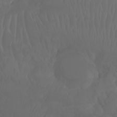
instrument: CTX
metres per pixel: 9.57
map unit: Aa
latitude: -6.9163
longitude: -85.6694
